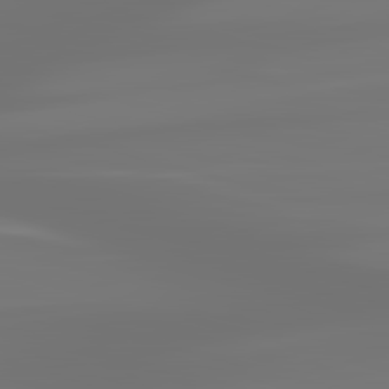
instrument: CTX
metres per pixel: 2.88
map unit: lApd
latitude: 83.4237
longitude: -131.3104
